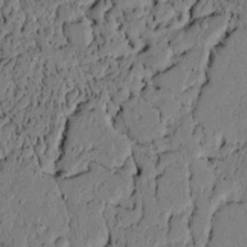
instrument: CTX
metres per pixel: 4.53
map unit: lAvf
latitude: 4.3278
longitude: 164.9164
